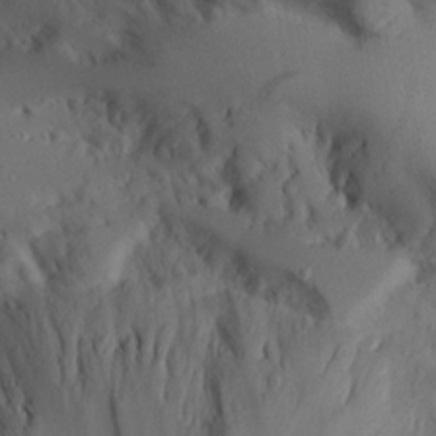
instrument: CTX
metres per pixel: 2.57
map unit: Aa
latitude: 25.1970
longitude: -128.2522
